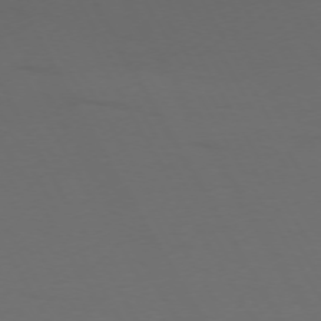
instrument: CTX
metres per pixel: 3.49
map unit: Ap
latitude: -75.0865
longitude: -68.9703
